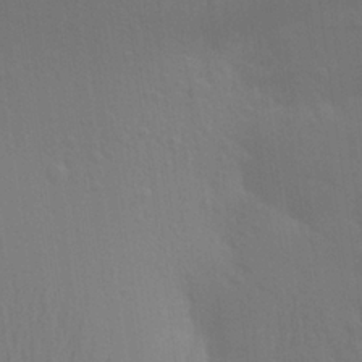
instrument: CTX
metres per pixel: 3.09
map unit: Aa
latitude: 25.6316
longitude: -145.5749
